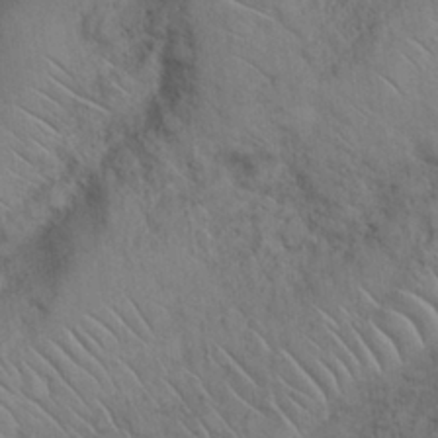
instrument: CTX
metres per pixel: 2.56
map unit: Nhu
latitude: 26.5357
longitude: -69.3860
